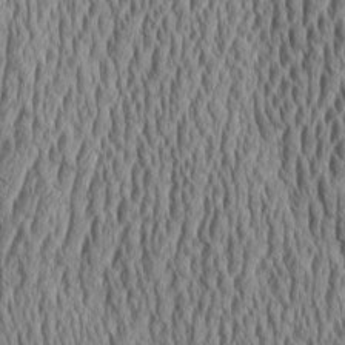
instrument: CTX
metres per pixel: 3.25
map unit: Aa
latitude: 8.7435
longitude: -129.7072
